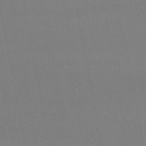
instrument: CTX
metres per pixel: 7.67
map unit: lHb
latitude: -48.1228
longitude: 62.1983
